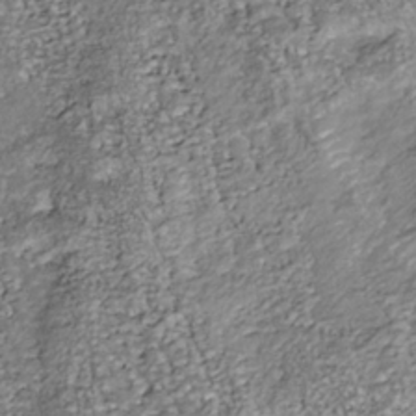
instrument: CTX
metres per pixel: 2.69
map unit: Nhu
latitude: -38.5574
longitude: -81.0458
